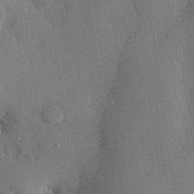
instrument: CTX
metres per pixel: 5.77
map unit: eHh
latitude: 28.4223
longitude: -79.2915
